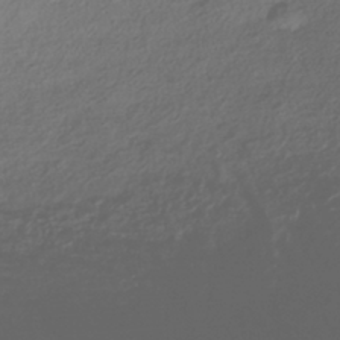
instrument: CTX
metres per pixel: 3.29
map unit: HNhu
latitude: -42.0661
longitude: 102.4251
